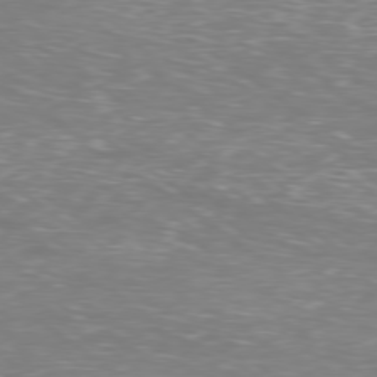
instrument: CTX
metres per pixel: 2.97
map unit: Ap
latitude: -78.9919
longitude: -61.7071
